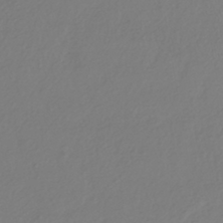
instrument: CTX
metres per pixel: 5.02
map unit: HNhu
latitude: -42.5384
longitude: 97.0487
